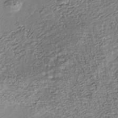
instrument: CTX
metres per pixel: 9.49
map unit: Nhu
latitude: -38.6330
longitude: -81.4237
